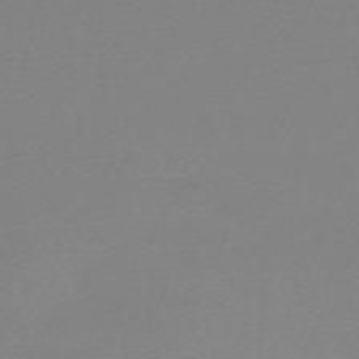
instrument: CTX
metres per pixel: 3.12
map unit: eHh
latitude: -61.3132
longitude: 52.1605
